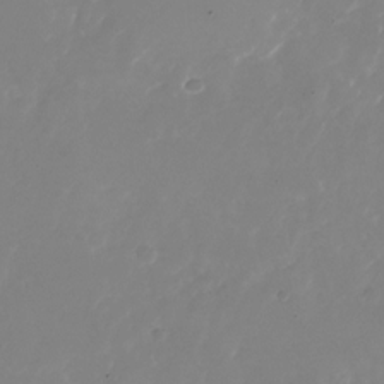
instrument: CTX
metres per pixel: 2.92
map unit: Nhu
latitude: -25.7855
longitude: -72.6491
